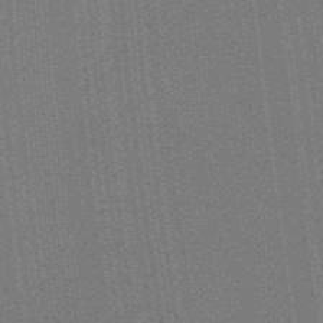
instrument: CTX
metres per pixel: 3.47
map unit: lHb
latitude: -47.5399
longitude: 59.3698
